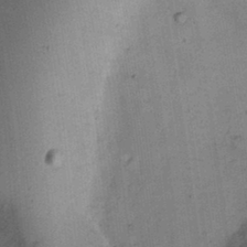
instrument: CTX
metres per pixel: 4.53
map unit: Ht
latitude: 11.9339
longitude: -74.3467
